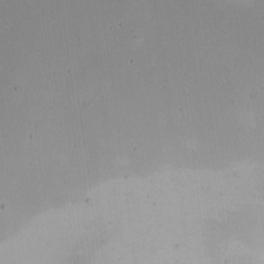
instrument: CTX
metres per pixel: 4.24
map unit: Nhu
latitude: -4.4629
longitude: -82.8002
